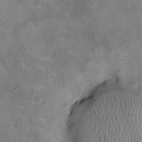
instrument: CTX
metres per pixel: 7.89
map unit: Ht
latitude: -4.6896
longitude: -14.8002
